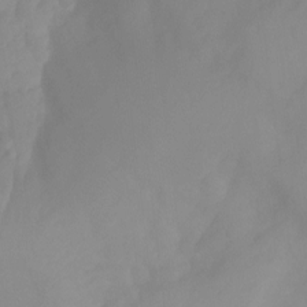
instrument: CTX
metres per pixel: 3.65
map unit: Aa
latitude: -13.5966
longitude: -59.1214
